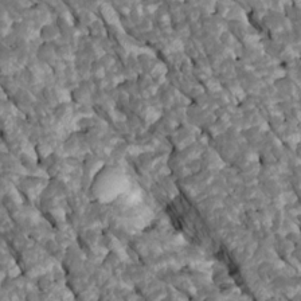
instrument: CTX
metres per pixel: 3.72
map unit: Htu
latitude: 1.3103
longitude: 144.8408
